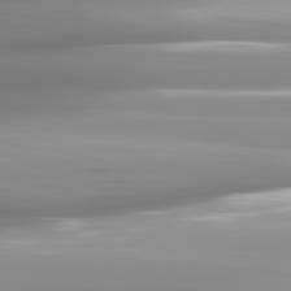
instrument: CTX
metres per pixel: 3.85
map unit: lApd
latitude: 82.1766
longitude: -143.2915
